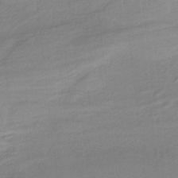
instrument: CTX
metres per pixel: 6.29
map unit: HNb
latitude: -36.2739
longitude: 55.7856
